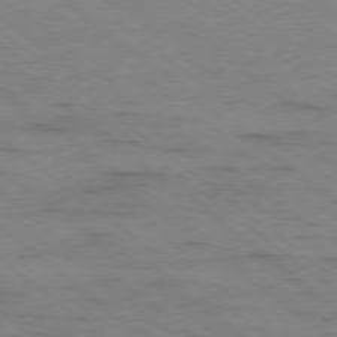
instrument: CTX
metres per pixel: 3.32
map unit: Ap
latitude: -78.9730
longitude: -100.3467
